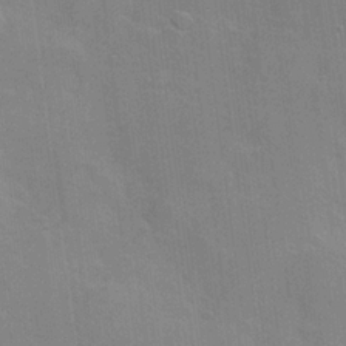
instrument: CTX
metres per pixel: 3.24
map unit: Hve
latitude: 18.0633
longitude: 151.3132
